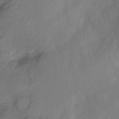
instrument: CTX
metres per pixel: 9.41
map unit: Ht
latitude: -10.2551
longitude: -29.4993
